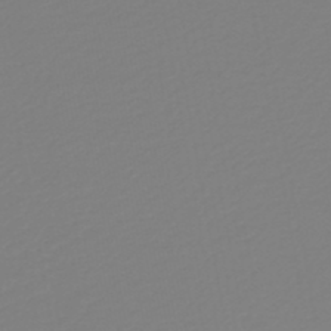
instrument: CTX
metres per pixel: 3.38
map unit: lHb
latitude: -46.3495
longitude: 72.5196
